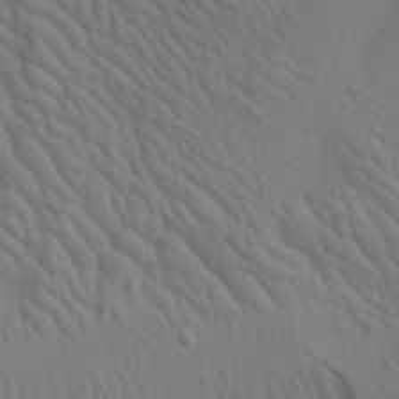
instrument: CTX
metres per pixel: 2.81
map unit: Aa
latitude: 22.7246
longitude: -138.5546
